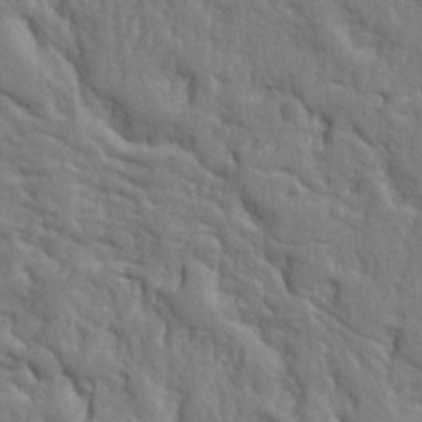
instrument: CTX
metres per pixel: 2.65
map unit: Ht
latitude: 9.2537
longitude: -77.1592
